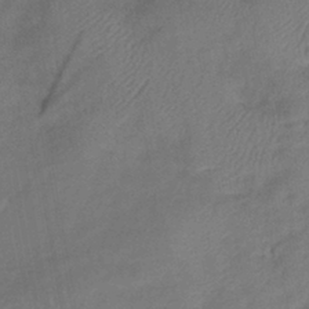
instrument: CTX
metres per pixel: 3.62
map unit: lHb
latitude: -41.0675
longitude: 77.7856
